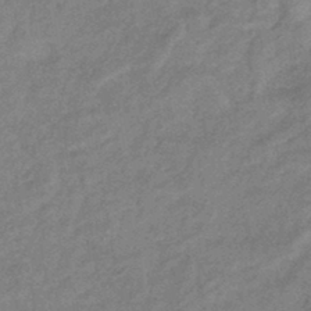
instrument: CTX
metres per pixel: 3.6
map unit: eHb
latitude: -41.3698
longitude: 83.3510
